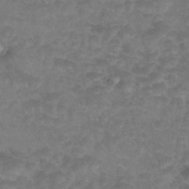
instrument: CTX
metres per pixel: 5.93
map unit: Nhu
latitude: 25.0647
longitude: -53.4805
